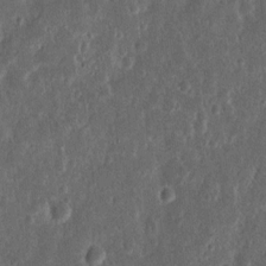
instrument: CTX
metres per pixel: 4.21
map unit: Nhu
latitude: 14.2334
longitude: -73.4805
